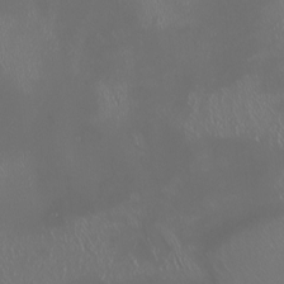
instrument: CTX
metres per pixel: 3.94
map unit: Nhu
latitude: -6.2739
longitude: -91.2915
